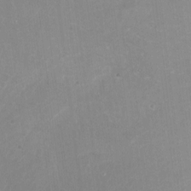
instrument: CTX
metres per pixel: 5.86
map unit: Nhu
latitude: -13.8989
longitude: -40.1388
